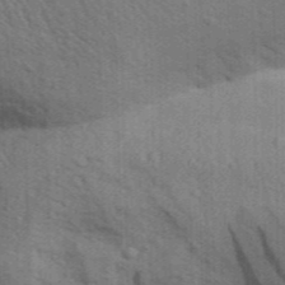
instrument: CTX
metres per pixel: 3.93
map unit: Aa
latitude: 30.9514
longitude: -135.0458
